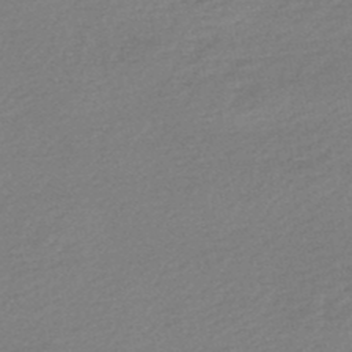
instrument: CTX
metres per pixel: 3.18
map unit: HNb
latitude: -48.6141
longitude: 58.2550
